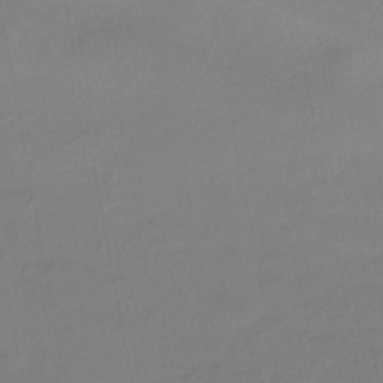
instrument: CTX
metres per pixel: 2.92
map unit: eHb
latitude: -46.1228
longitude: 88.9541
